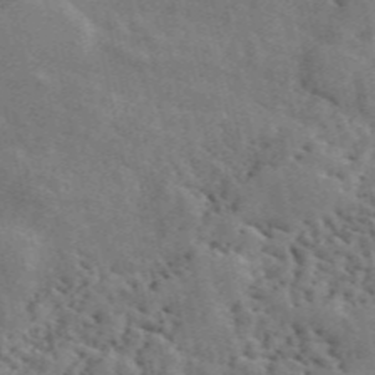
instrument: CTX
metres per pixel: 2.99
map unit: ANa
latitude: 49.9150
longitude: -81.1025
